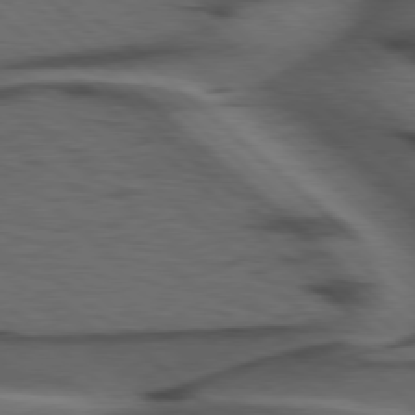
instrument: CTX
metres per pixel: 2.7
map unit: Hpe
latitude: 77.8016
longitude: -155.8772
